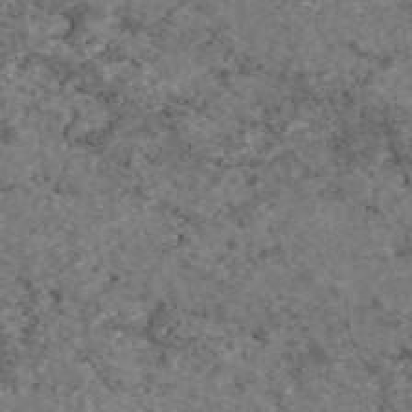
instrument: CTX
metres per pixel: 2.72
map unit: eAb
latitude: 46.3657
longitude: 118.1984
